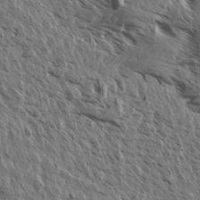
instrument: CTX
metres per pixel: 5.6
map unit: Aa
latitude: 14.1767
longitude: -143.3104
